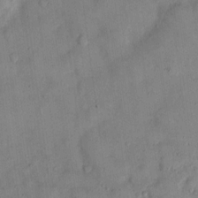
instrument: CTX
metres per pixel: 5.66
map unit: eHh
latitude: 12.4223
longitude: -62.6869
